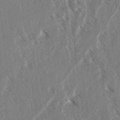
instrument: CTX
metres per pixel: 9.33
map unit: lAvf
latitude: 4.3278
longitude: -105.6505
